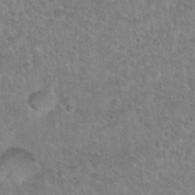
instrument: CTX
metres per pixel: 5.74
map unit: Nhu
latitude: 31.1592
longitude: -51.7638
